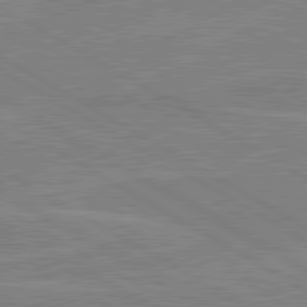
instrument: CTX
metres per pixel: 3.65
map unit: lApd
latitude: 80.6679
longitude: 122.8597
